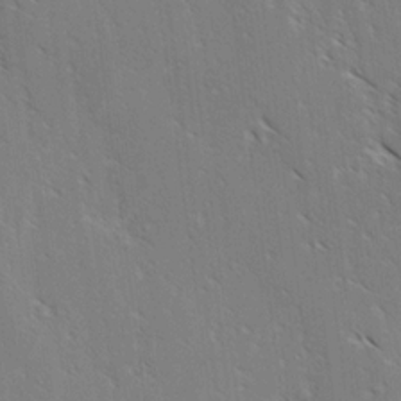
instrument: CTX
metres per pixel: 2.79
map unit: lAvf
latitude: -3.6154
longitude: -113.2726
